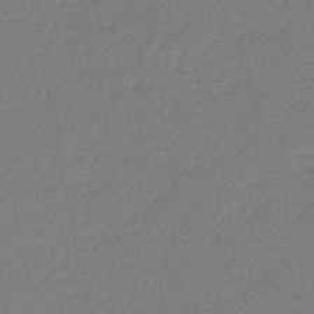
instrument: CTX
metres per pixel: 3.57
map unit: eHb
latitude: -46.5573
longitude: 83.1998
